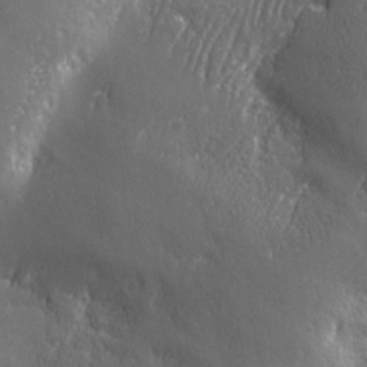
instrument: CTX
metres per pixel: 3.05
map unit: Ave
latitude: -6.6707
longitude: -120.2334
